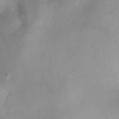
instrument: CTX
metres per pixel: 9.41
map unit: Ht
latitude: -3.9556
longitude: -19.6127
